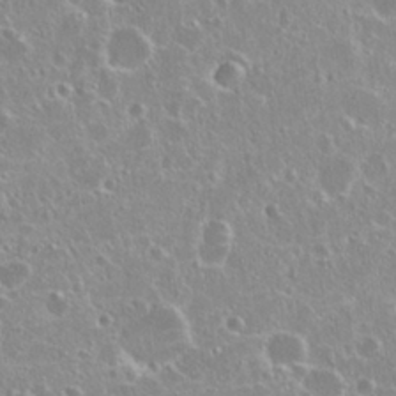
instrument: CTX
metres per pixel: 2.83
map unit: Nhu
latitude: 26.4790
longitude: -50.6490
